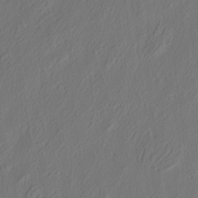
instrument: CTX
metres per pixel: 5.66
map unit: eHh
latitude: 4.8947
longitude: -77.3292
